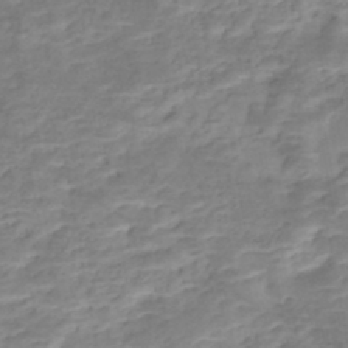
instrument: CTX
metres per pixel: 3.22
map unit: Nhe
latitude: -46.4818
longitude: 152.4818
